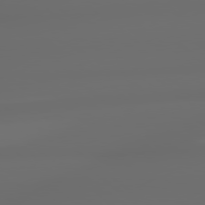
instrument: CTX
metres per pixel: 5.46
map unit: lApd
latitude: 78.9892
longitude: -135.5560
